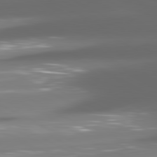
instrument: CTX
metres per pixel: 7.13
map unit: lApd
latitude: 80.6113
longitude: -145.0647
